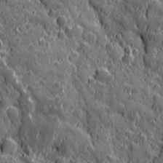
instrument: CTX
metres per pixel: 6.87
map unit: Ave
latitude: 12.3090
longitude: -104.6302
